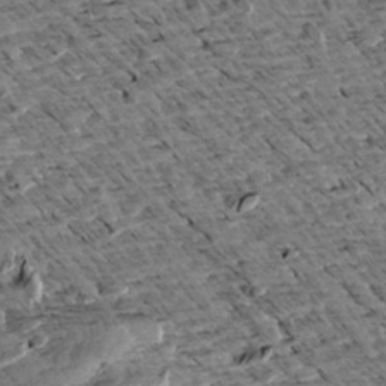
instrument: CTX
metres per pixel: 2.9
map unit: Aa
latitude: 12.8380
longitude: -141.4426
